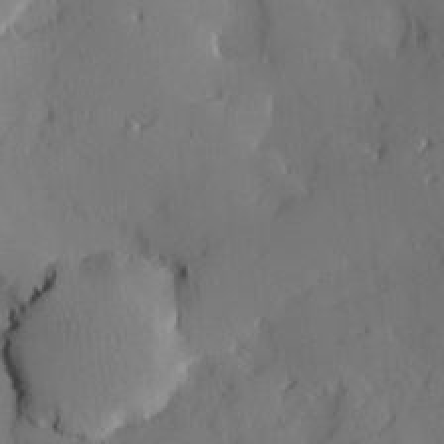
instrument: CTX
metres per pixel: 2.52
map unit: Nve
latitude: -8.1039
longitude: 175.6721
